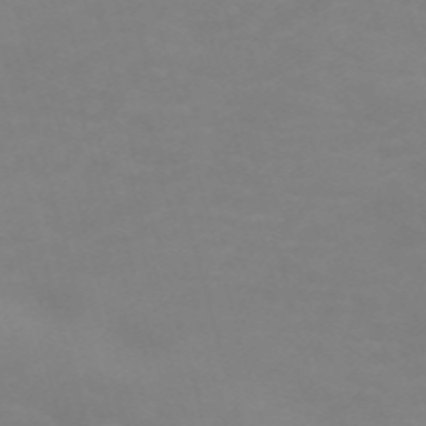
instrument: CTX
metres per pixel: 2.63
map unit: Nve
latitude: -59.3509
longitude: 60.5574
